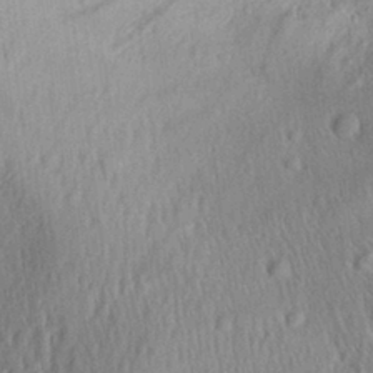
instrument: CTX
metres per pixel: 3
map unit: Aa
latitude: 29.7072
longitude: -137.1215
